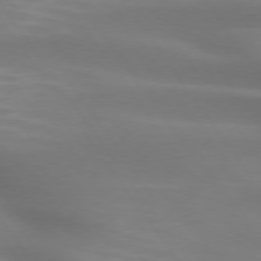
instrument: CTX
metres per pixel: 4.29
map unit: lApd
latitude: 74.5168
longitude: -48.6490
